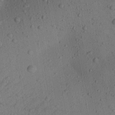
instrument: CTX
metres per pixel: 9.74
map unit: Aa
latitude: 22.7813
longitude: -142.9892
